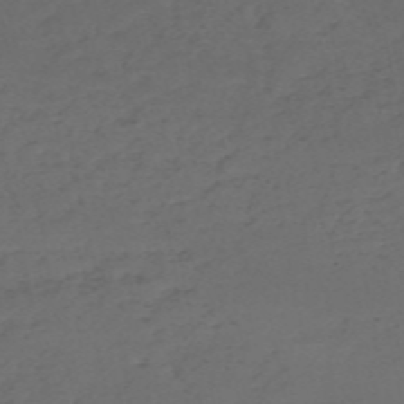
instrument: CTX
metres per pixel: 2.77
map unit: HNb
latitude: -55.2943
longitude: -44.1011
